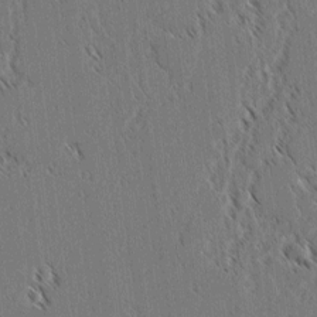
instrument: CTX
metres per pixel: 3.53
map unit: lAvf
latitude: 3.4237
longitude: -106.4412
